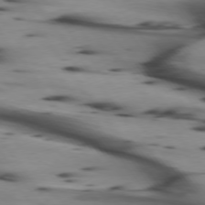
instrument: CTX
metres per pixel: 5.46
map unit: lApd
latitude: 74.8947
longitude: -65.1592
